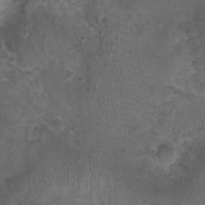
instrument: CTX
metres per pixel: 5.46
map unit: Nhu
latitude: 1.1403
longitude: -15.8206
